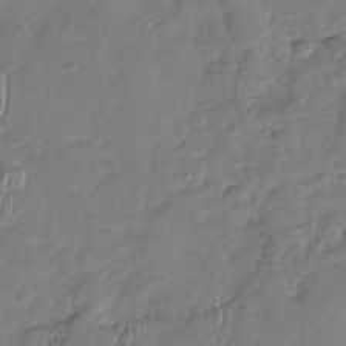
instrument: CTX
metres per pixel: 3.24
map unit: Nhu
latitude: -30.0283
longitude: -61.5938
